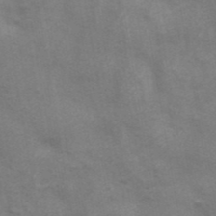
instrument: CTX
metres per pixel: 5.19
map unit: ANa
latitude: 41.4804
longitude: 14.3118
